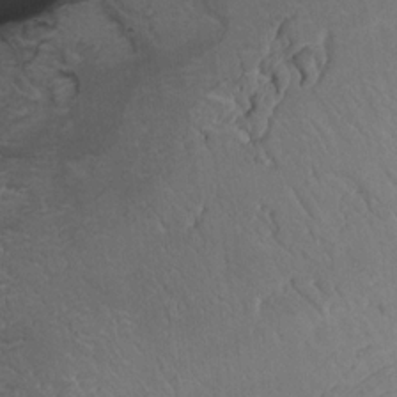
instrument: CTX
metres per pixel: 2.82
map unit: HNhu
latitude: 11.0459
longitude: 22.4062
